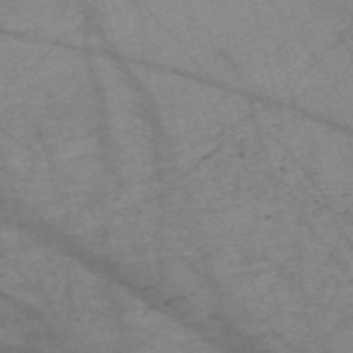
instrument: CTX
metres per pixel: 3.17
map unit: Nve
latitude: -59.0297
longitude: 64.1795
